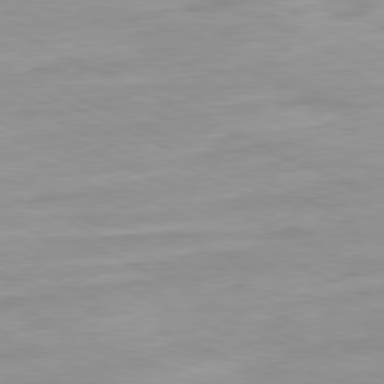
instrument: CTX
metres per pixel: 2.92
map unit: Ap
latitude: -81.3510
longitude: -87.9339
